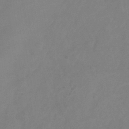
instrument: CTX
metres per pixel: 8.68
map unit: Hve
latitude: -34.4062
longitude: 90.3307
